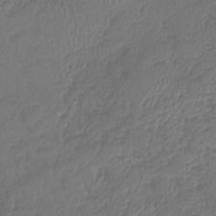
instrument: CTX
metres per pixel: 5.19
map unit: lHb
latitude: -38.2173
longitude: 69.6343
